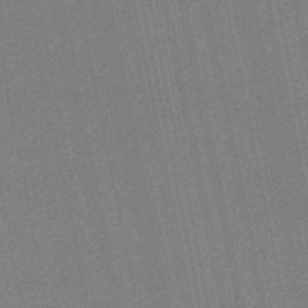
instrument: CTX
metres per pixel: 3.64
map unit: HNb
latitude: -49.2187
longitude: 59.8989
